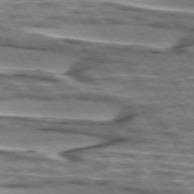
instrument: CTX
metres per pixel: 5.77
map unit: lApd
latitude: 74.4979
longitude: -56.9135
